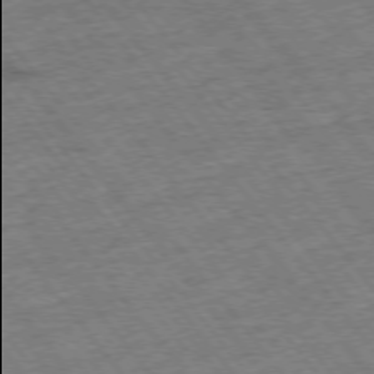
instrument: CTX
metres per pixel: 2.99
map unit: Hpe
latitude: -75.8045
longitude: -21.9906
